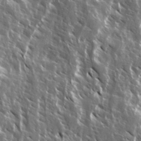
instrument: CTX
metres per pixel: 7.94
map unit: Ave
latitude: 15.0081
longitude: -133.0836
